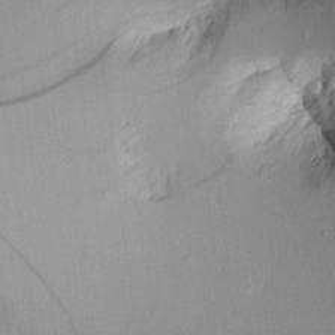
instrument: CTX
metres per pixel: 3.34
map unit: Aa
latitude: 11.6505
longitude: -126.8947
